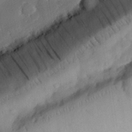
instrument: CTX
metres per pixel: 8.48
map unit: eHh
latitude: 27.4238
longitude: -81.0836
